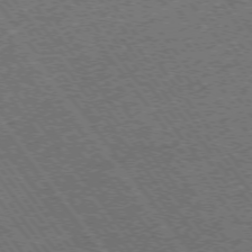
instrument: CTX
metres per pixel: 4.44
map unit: Ap
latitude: -75.3888
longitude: -87.9906
